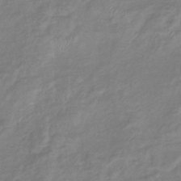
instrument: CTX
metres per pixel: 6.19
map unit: eHb
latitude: -41.0486
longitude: 81.8045
